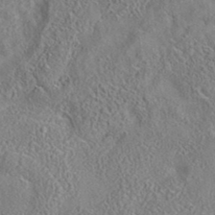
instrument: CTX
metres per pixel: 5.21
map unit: eAb
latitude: 35.9717
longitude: 108.0661
